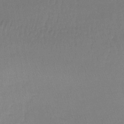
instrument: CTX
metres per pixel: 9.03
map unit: lHb
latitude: -42.4440
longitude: 59.8989
